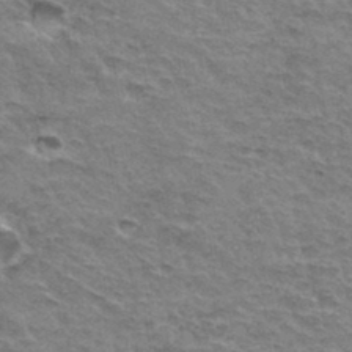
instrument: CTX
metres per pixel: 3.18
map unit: Hto
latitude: 34.7624
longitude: -45.4804
